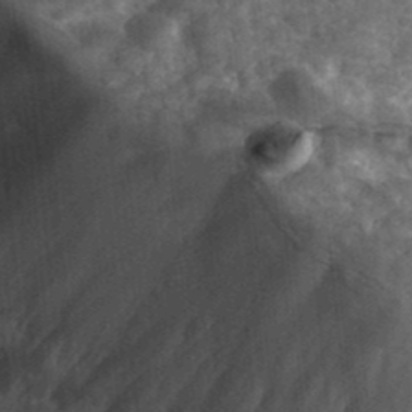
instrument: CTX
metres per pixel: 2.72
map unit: Hve
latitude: 33.1403
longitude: 151.2187
